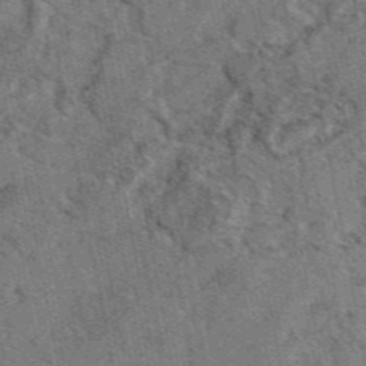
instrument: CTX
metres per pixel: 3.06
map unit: eAb
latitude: 48.4223
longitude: 104.0094
